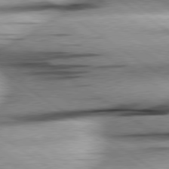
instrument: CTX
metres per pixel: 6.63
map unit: lApd
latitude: 79.1026
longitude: -155.8394
